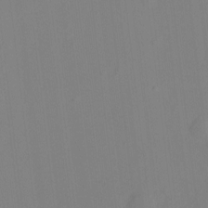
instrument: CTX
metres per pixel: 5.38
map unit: Hto
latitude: -8.1417
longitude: -41.1970
